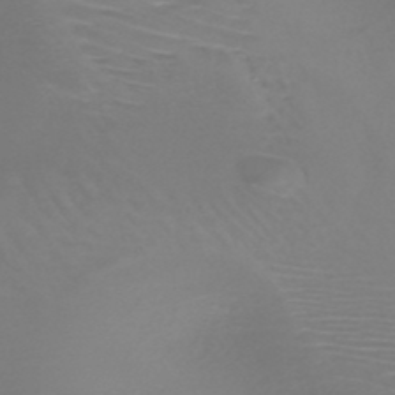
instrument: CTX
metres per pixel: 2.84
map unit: HNb
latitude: -47.1431
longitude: -42.0255
